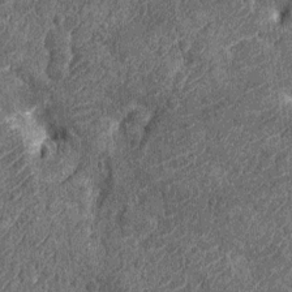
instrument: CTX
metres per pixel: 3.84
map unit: Nhu
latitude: -12.2173
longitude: -22.6490
